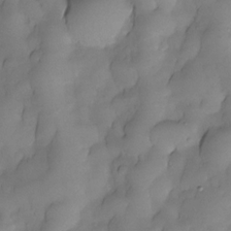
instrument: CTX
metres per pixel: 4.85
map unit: Nhe
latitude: -30.1606
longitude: -139.7639
